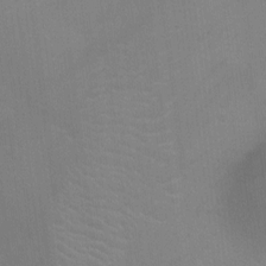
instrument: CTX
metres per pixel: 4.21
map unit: Ht
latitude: -3.3131
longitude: -17.2915
